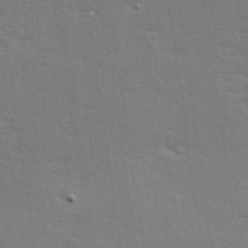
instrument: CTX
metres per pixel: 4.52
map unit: Hve
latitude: 26.7246
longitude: -94.2334
